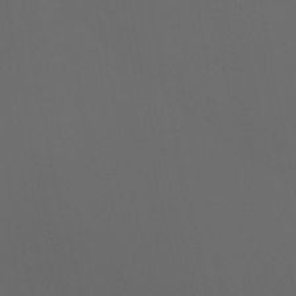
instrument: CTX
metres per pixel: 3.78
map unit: Htu
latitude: -0.9542
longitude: -77.9528
